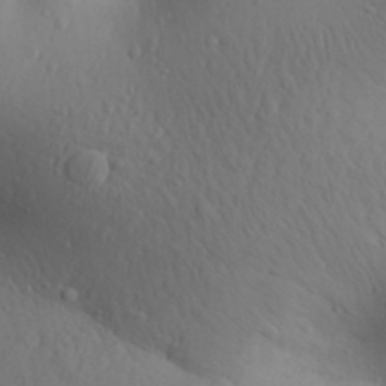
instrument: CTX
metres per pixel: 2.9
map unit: Aa
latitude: 30.9325
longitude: -146.0822
